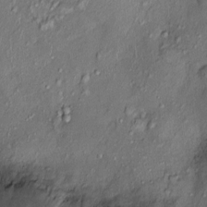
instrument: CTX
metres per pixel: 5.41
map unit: Ht
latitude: -4.3117
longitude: -14.1389
